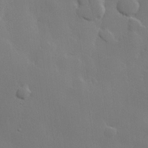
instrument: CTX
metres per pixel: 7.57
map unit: lHvf
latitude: 22.6112
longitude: 145.5399
